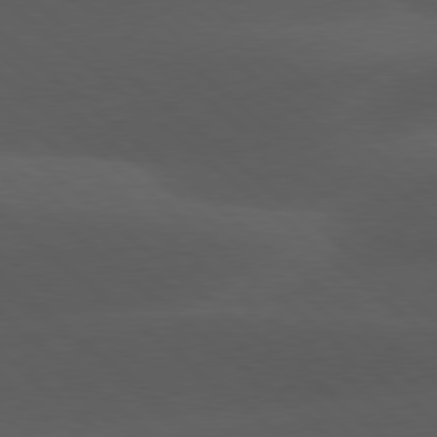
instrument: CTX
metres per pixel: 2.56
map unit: lApd
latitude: 78.1578
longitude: -54.8758
